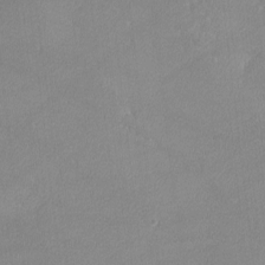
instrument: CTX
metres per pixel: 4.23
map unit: lHvf
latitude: -12.5952
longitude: -102.4979
